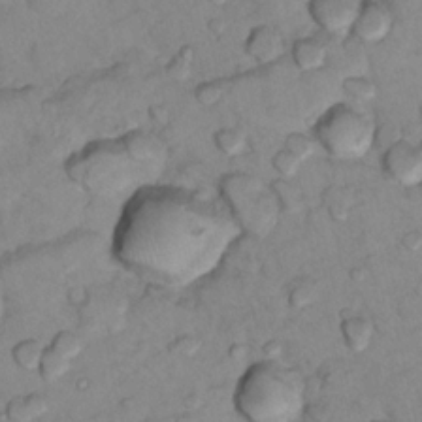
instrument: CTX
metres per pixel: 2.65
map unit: Nhu
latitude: 13.6883
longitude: -29.0458
